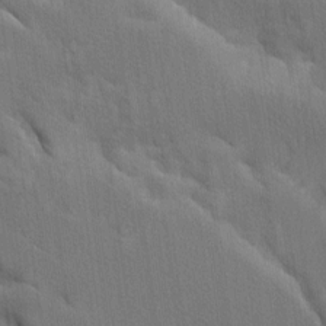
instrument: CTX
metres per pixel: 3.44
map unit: Ave
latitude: 9.8583
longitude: -102.5357
